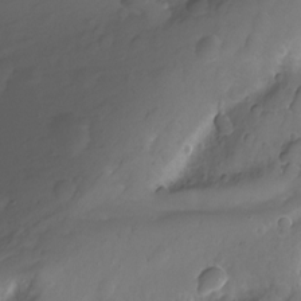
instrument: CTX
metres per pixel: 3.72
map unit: Nhu
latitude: -10.9542
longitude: -35.8205
